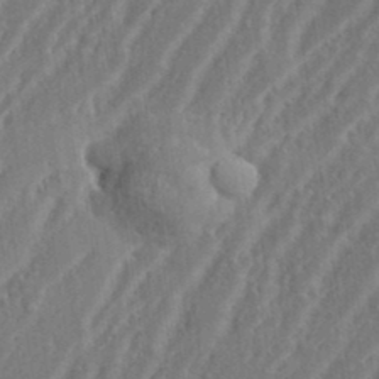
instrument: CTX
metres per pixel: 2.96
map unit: eHh
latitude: 34.8002
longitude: -133.4615
